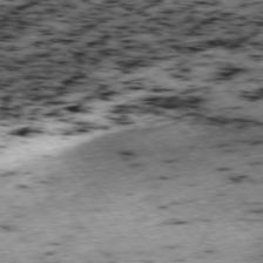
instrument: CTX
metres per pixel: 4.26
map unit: Ap
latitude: -75.9367
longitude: -61.0080
